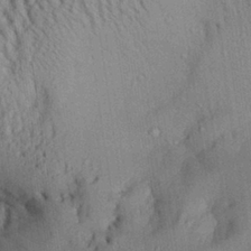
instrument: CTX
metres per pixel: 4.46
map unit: Aa
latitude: 28.7057
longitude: -134.8569
